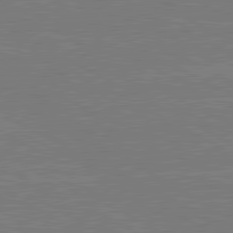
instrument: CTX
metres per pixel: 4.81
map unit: lApd
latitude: 80.6868
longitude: -127.1025
